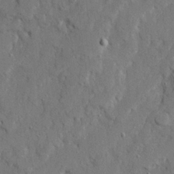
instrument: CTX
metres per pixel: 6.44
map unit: Ave
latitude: 22.8569
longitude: -130.5735
